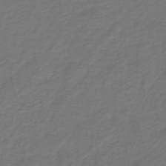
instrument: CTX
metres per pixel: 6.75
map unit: HNb
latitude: -43.4265
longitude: 52.1039
